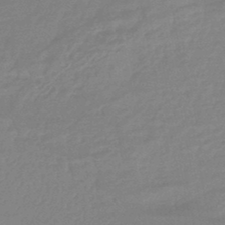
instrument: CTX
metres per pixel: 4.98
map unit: HNhu
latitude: -45.2565
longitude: 90.1984
